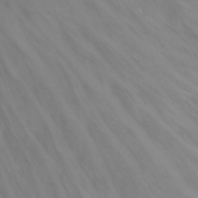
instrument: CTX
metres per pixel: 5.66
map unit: Nhu
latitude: -6.6896
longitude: -76.8947
